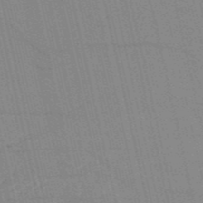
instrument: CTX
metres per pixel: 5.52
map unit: HNb
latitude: -53.8800
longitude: -40.7624
